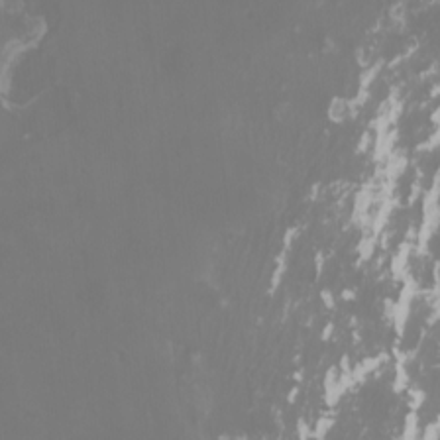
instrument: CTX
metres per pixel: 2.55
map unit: Htu
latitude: -5.4454
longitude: -74.4223
